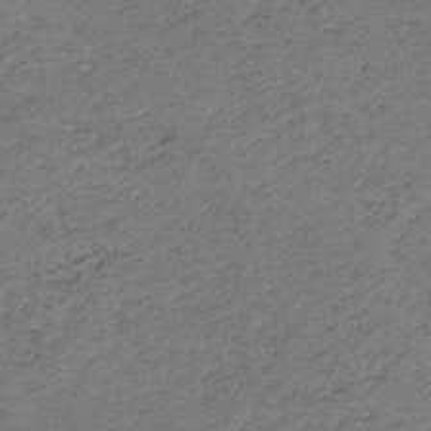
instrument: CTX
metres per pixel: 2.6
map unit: HNb
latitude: -32.6330
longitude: 63.0486
